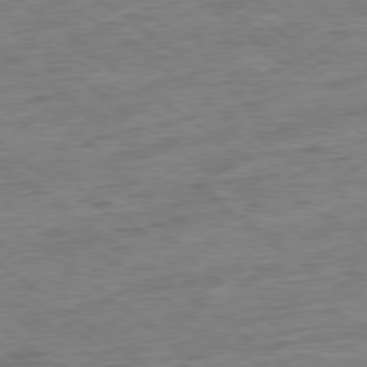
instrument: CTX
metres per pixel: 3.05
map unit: Ap
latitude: -79.1809
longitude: -49.7828
